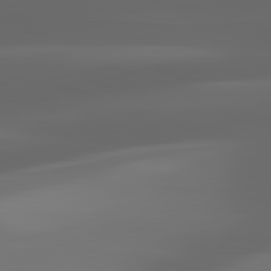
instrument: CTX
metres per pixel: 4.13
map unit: lApd
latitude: 82.8946
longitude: -132.5546
